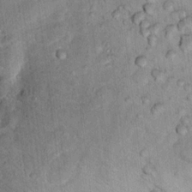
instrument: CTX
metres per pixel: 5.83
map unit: Hto
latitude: 15.3482
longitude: -38.3845
